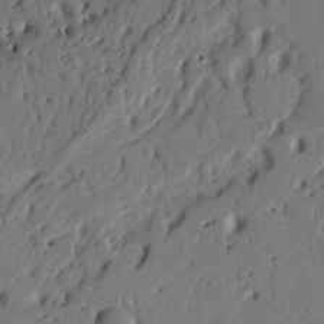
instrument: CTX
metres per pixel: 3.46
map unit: Ht
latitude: 10.7435
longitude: -77.6316
